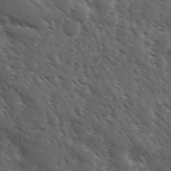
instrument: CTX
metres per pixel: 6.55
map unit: Ave
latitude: 11.0270
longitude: -103.5938
